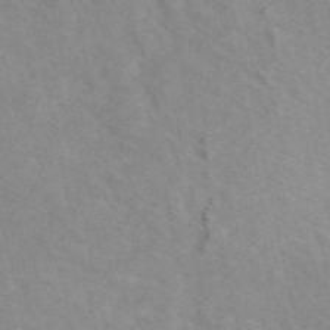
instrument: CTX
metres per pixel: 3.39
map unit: eAb
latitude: 50.2711
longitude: 117.8044
